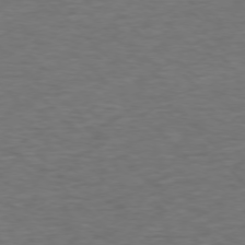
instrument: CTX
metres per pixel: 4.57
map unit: Ap
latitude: -76.0661
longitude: -78.3845
